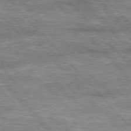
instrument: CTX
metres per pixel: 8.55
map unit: lApd
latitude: 76.4034
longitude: -75.0270
